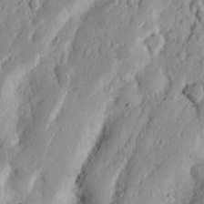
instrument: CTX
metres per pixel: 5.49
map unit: Ht
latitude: 13.0648
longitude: -74.0633
